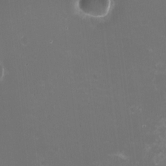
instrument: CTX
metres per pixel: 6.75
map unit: HNhu
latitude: -2.2928
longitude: -3.3859
